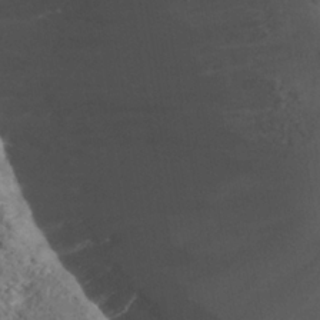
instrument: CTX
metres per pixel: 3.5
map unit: Nhu
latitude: -39.2187
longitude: -84.4034
